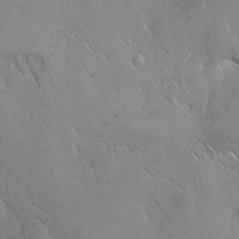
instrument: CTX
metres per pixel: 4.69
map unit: Hto
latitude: 11.5560
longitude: -58.5924
